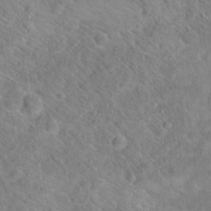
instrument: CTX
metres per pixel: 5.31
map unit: Hto
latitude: 18.6868
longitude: -38.1956
